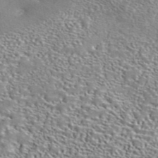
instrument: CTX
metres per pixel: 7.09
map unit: ANa
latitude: 40.9702
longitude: 17.8045
